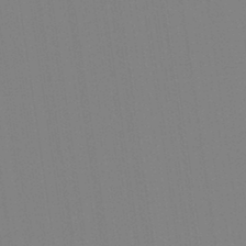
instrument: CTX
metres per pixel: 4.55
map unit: Aa
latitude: 33.3860
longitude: -142.7246
